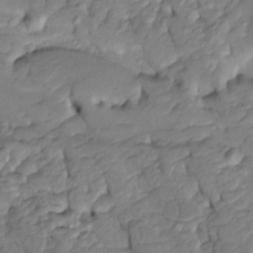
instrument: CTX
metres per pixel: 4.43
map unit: Htu
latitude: -6.6140
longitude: 154.6140
